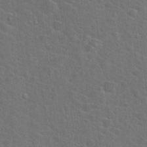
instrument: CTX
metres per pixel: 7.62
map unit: Hto
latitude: 23.9906
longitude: -47.8962
